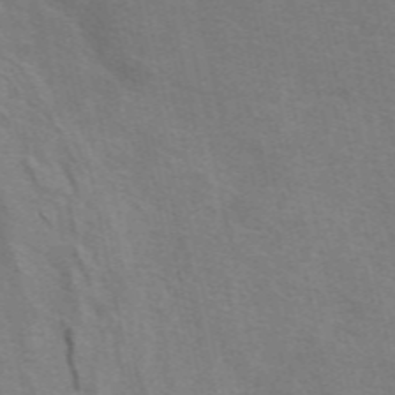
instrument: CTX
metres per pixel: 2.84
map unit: eAb
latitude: 50.7435
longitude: 111.3698
